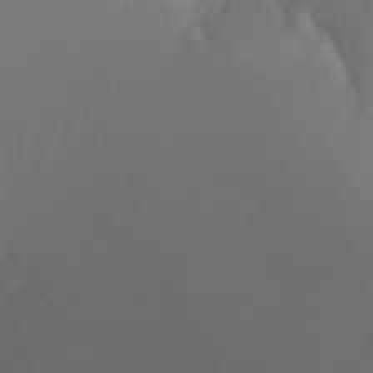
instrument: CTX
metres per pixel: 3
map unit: Nhu
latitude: -8.5007
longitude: -52.5924
